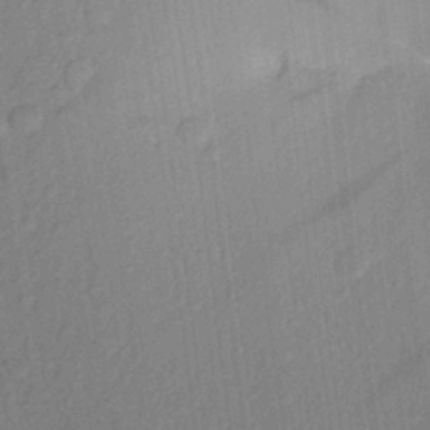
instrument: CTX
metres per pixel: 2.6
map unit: Aa
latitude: 23.3104
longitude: -147.5183
